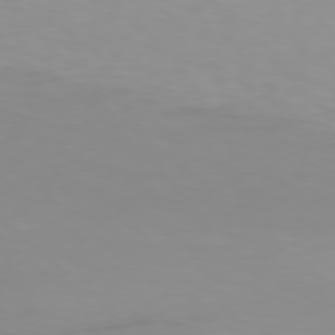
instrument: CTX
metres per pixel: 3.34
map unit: Hpe
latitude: 78.0633
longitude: -138.2522
